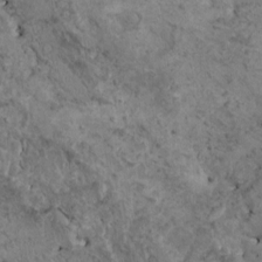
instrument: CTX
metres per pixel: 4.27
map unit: HNhu
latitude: 4.0255
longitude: 4.4251
